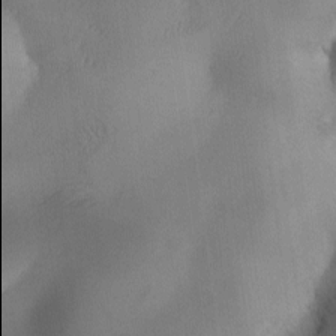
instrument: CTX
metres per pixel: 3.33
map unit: Ave
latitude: -10.7085
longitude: -121.9906
